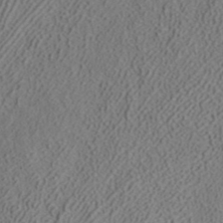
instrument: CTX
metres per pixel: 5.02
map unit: ANa
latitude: 39.2159
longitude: 21.6721
